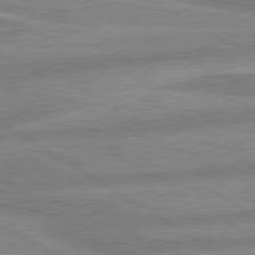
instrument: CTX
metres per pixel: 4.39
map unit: lApd
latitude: 80.2333
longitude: -164.8758
